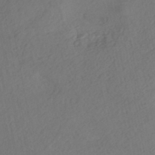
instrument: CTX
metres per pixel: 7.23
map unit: eHh
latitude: -42.8785
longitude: 120.6896
